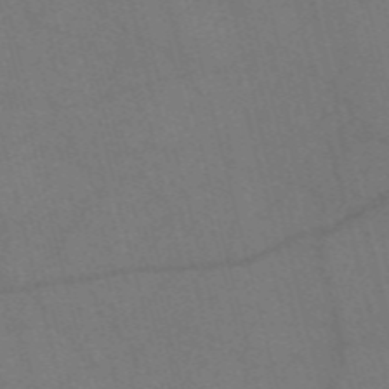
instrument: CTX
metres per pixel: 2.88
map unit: Nve
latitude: -57.8422
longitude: 51.6344
